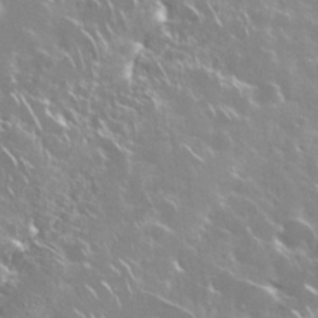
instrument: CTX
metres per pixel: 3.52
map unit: Nhu
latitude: 28.8947
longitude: -60.8002
